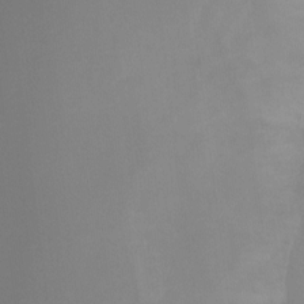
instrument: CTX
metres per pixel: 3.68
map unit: Ht
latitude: -8.2928
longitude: -31.6694
